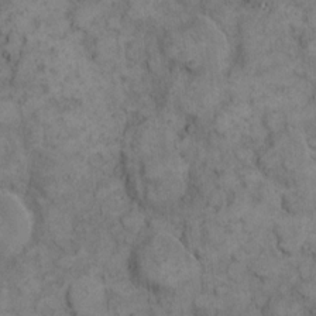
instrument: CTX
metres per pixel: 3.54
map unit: eHh
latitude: 11.7261
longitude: -63.4616
